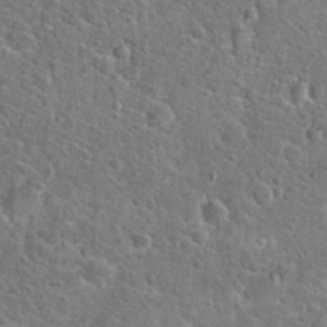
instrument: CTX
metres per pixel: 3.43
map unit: Hto
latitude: 23.9150
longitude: -48.3089
